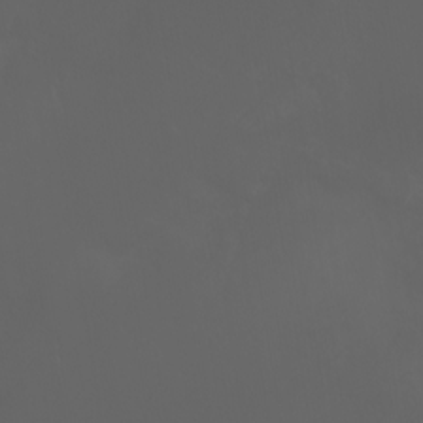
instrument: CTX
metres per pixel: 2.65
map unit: Ht
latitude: -3.5021
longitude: -60.4979
